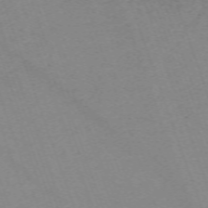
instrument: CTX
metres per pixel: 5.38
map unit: Nhu
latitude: -67.4265
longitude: 40.0661
